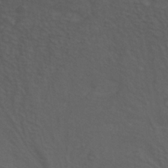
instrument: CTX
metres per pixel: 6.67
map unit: HNhu
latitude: -41.1998
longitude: 101.2375
